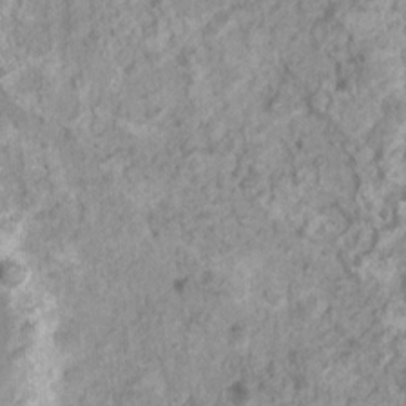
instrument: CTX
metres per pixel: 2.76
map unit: Nhu
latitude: 4.6301
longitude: -18.0633
